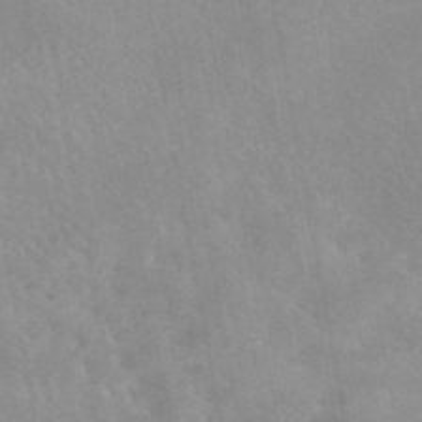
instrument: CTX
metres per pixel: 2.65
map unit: eAb
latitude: 45.2348
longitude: 124.5574
